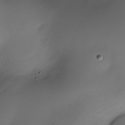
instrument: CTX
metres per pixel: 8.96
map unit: Nhe
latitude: -19.6344
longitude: 144.9920
